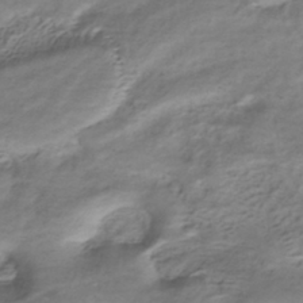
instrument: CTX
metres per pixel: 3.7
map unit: HNhu
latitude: -40.2928
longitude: 108.8786
